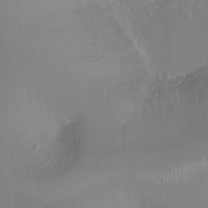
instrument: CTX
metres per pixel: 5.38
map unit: Ht
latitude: -14.8408
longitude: -41.5560
